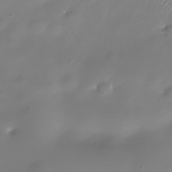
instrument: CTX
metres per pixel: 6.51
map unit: Nhe
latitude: -37.6721
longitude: -113.2726
